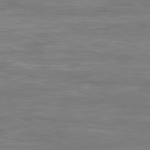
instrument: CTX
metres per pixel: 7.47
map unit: Hpe
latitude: -80.7841
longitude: 18.8219
